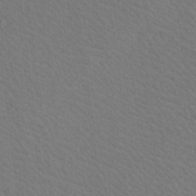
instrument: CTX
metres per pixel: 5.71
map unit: Ave
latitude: 21.2159
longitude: -139.4615
